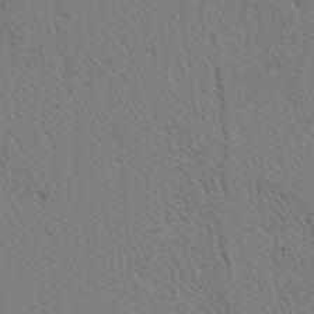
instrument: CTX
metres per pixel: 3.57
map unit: Hve
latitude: 3.0080
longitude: -124.8380
